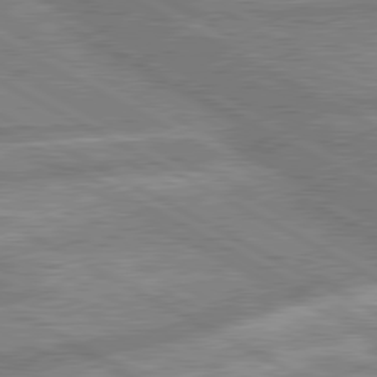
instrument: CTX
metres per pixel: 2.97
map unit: lApd
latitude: 80.3089
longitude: -167.0269
